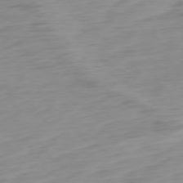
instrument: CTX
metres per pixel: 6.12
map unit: Ap
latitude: -78.8975
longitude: -65.9528
